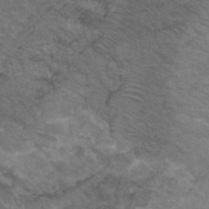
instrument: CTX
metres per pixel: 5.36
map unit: HNhu
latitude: -28.6896
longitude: 75.2943
